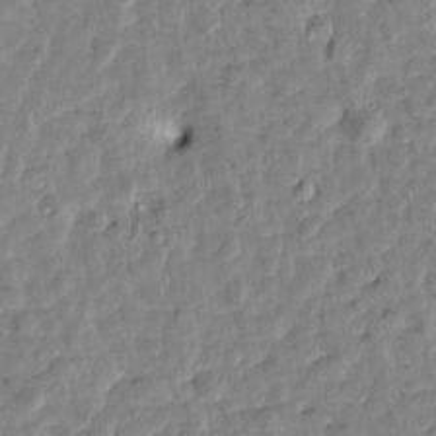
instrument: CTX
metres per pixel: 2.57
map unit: Htu
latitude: 1.8205
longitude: -179.4238
